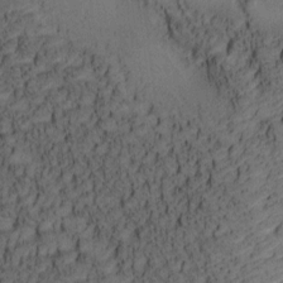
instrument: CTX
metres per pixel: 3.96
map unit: lAa
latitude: 4.3656
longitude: -115.2725
